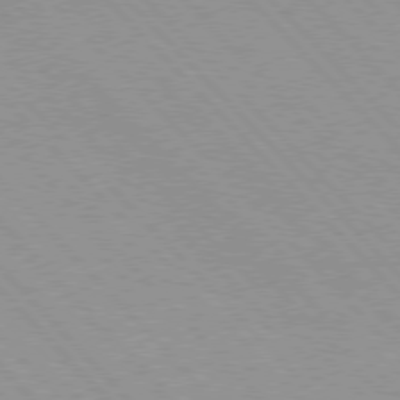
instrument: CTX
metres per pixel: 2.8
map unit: Hpe
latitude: 76.1955
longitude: -154.8191
